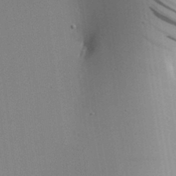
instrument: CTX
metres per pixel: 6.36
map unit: Aa
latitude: 19.8205
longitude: -140.5167
